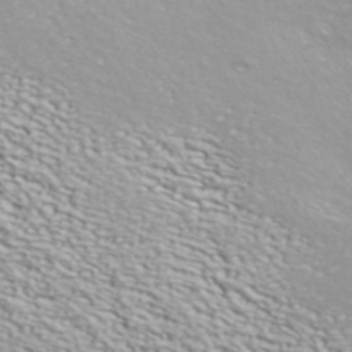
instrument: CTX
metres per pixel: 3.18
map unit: ANa
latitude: 41.3670
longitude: 28.9920
